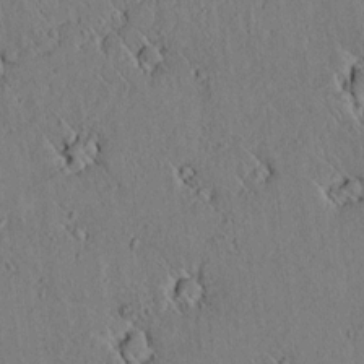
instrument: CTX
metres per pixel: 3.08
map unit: lAvf
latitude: 6.4601
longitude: 159.0675
